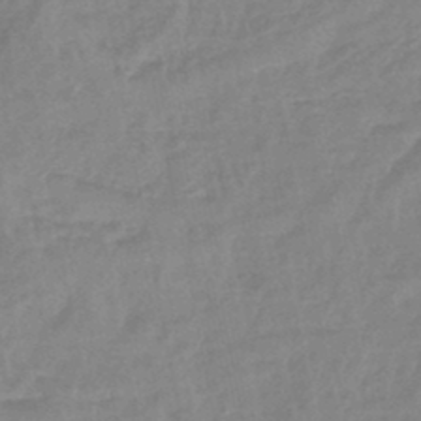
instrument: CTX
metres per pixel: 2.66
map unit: eHb
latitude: -45.7856
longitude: 85.3131
